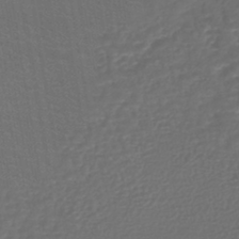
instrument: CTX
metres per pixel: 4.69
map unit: lHb
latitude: -42.2739
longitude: 75.1809
